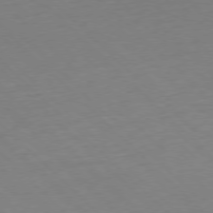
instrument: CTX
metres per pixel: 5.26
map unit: Hpe
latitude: -77.9745
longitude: 12.9731
